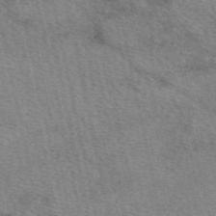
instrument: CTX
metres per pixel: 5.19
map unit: eAb
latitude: 50.1577
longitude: 114.1983
